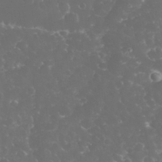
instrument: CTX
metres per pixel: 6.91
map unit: eHh
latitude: 32.7057
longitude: -63.4238
